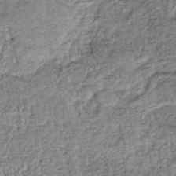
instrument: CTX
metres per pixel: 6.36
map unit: lHb
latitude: -36.4629
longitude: 66.3307
